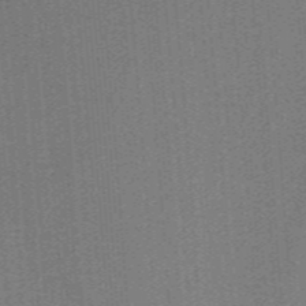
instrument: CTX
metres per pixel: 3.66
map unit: lHb
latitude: -39.4266
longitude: 53.8044
